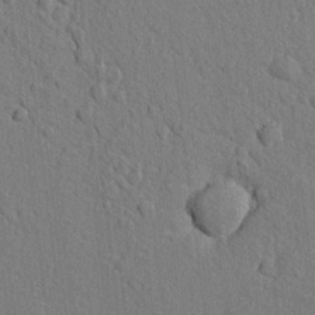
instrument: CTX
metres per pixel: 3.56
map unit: lAvf
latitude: 8.4034
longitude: 165.9745
